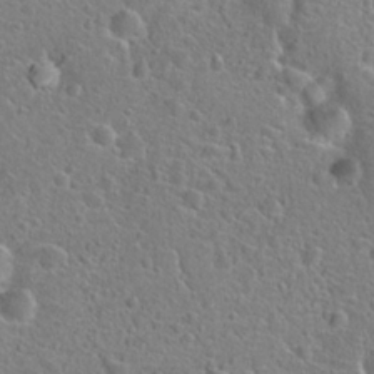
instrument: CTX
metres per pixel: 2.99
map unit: Hto
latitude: 23.2915
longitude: -46.6680
